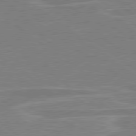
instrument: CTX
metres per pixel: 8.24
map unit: lApd
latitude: 79.2726
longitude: -92.1577
